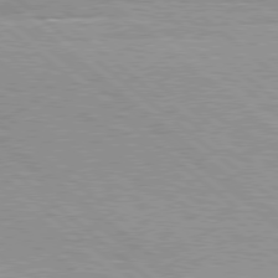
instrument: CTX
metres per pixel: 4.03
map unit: Hpe
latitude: 78.5735
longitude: -140.5923
